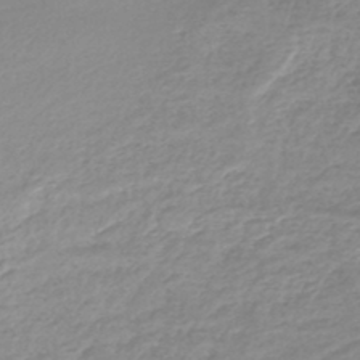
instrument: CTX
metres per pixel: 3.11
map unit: lHb
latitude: -45.0298
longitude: 65.6722
